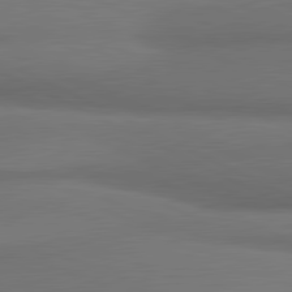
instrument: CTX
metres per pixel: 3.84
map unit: lApd
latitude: 81.6505
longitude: 173.5777
